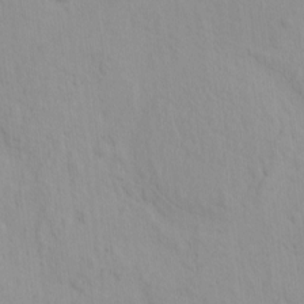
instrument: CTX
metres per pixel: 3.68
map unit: eHh
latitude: -1.6911
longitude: 19.2754
